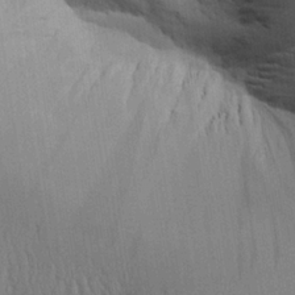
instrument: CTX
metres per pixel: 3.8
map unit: Aa
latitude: 26.3845
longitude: -129.8016
